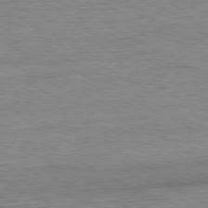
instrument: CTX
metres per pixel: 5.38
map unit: Ap
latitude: -80.8975
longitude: -86.1200
